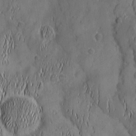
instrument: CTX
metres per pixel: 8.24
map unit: Nhu
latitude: -4.7841
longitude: -150.4979
